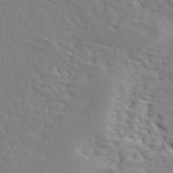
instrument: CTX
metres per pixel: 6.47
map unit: ANa
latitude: 49.4048
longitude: -79.6505
